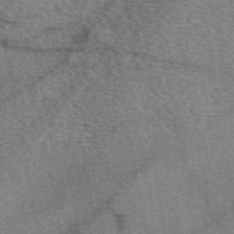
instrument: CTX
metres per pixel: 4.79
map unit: eAb
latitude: 50.5545
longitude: 115.1431
